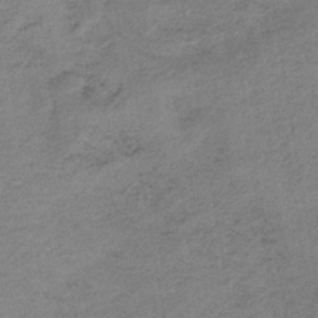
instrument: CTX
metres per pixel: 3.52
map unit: HNb
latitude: -33.2187
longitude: 62.3117
